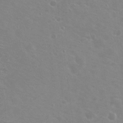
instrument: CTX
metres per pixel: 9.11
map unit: Nhu
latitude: 20.2145
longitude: -30.6491
